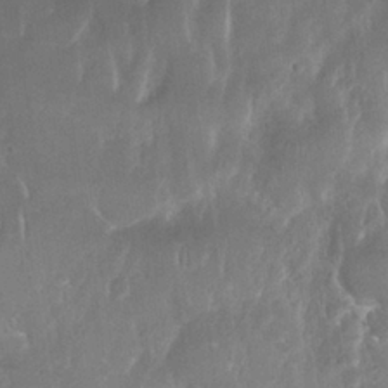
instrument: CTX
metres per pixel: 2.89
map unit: Nhu
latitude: 25.2914
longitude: -61.0647
